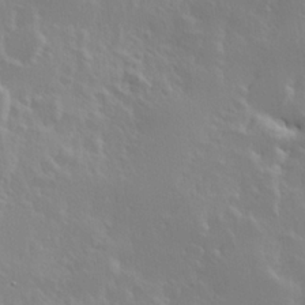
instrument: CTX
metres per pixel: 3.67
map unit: Hve
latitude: 23.7261
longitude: 145.6155
